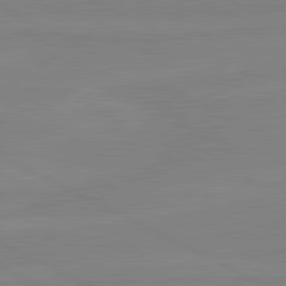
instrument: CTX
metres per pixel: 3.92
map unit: lApd
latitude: 81.2159
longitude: -176.8758
